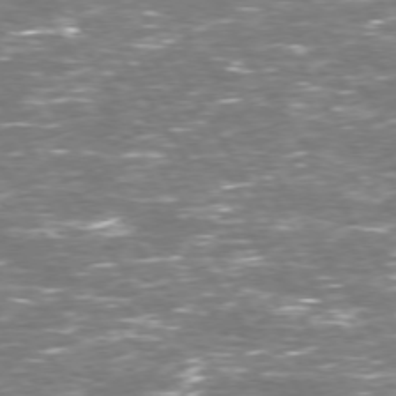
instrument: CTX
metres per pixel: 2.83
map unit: Hpe
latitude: 73.2915
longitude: -124.0633
